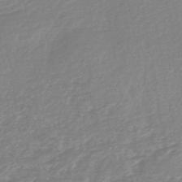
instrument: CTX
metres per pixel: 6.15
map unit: HNb
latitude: -48.5196
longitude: 58.0660
